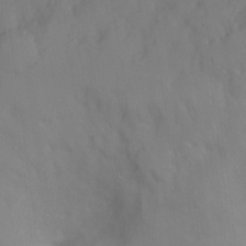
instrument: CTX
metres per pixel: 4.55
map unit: Ht
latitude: -0.9353
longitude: -33.8016
